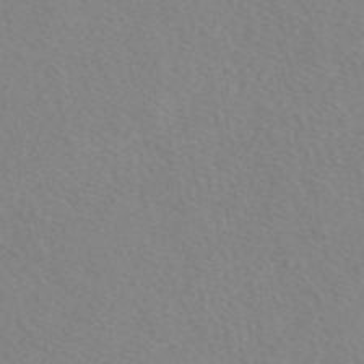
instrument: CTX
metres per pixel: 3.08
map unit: eAb
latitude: 49.6883
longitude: 117.3131
